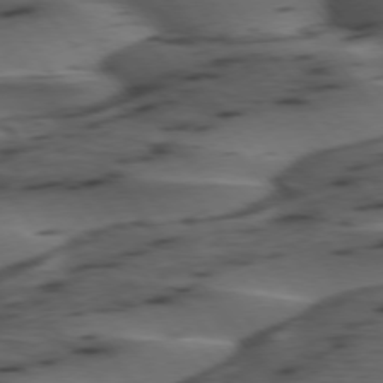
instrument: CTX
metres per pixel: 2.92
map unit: lApd
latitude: 75.1025
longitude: -70.6112
